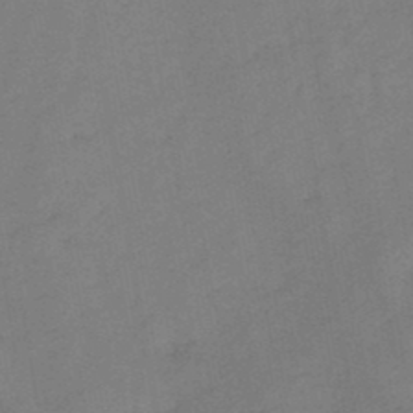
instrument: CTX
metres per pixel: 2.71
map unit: HNb
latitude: -46.6896
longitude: -37.9339
